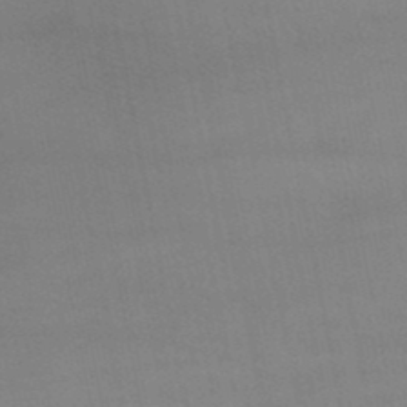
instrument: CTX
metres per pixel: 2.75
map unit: lHb
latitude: -48.0472
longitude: 75.8234
